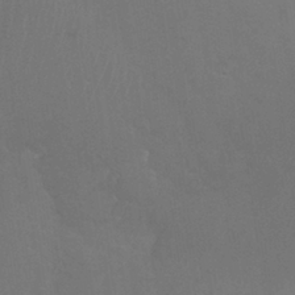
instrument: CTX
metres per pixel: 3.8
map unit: Hto
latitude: 27.1592
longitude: -50.2711
